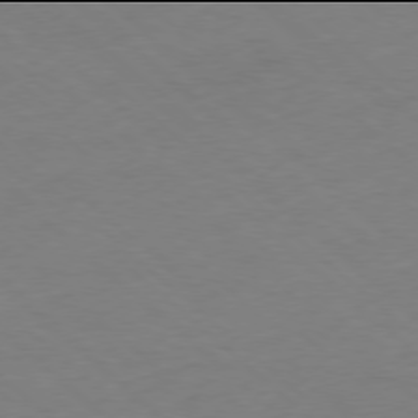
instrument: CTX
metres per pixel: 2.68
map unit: Ap
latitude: -78.0094
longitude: -98.5923
